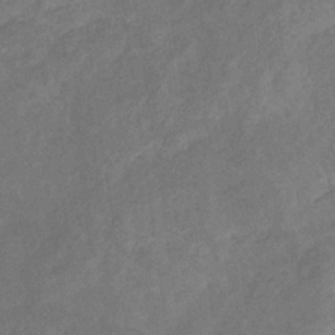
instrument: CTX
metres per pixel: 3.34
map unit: eHb
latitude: -30.7463
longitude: 69.9367
